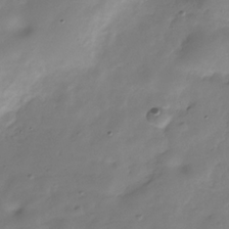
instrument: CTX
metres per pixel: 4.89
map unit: Hve
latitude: -30.4629
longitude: 91.9745
